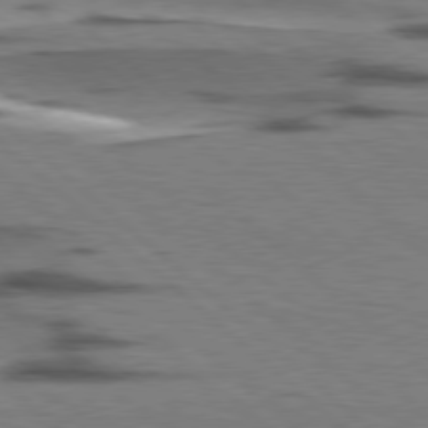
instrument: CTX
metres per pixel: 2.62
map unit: lApd
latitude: 78.3656
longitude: -49.1970
